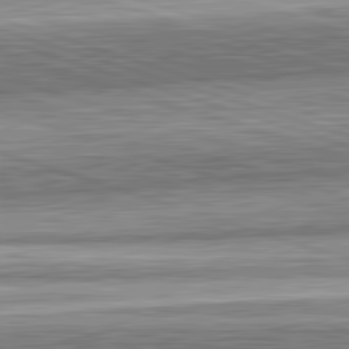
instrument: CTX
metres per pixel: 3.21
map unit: lApd
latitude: 82.6679
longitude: 167.5210
